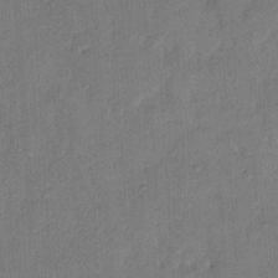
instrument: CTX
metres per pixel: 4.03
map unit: Hto
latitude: 8.4790
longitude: -61.6883
